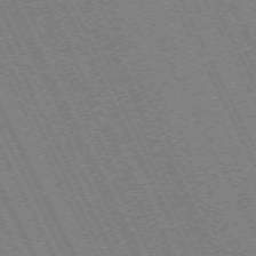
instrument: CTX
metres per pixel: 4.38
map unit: Hpe
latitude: -71.3321
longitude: 9.3510
